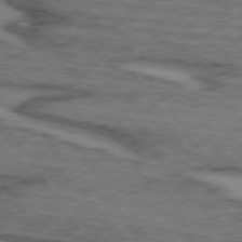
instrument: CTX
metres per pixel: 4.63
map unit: lApd
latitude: 73.6505
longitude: -71.2159
